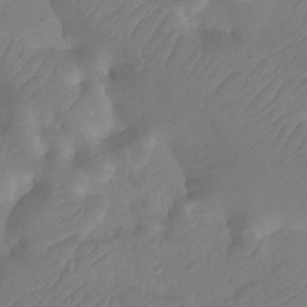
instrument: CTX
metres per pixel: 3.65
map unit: Ht
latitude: -9.9556
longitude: -34.1955
